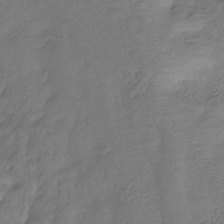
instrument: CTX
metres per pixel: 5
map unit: eHb
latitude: -34.8408
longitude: 80.2362
